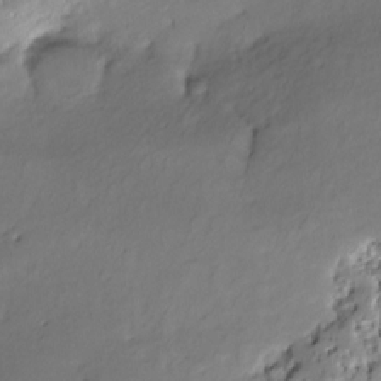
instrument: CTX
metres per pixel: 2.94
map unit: Nve
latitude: -25.5021
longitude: -108.7813
